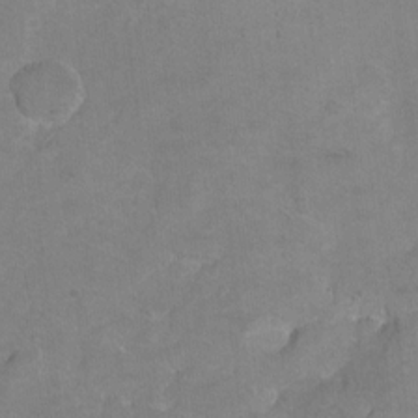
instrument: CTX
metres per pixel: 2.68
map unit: Hto
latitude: 5.4615
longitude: -31.7639
